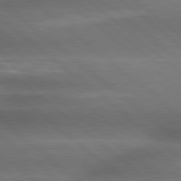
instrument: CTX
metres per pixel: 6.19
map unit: lApd
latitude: 79.3104
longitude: -117.7261
